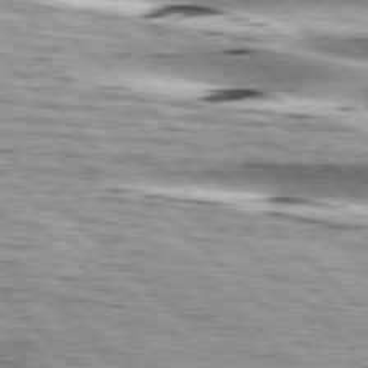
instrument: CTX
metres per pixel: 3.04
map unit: lApd
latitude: 76.5923
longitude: -79.3104
